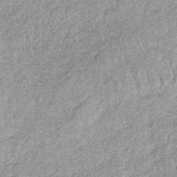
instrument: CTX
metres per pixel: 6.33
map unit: lHb
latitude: -36.0472
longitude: 65.3510
